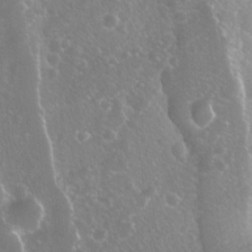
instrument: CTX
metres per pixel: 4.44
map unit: Ave
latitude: 11.1214
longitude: -104.7247
